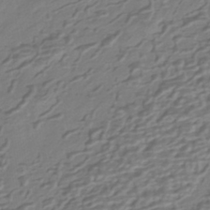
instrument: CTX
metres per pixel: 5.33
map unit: HNhu
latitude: -42.8219
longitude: 100.7463
